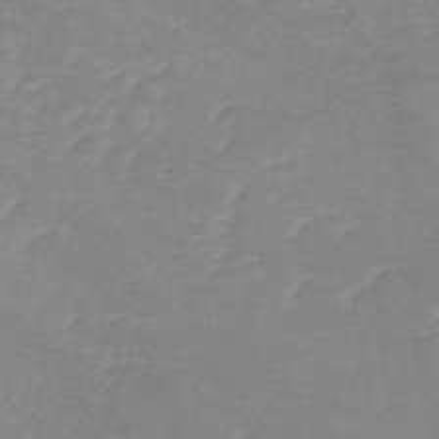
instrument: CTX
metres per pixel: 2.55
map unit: eHb
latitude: -36.1794
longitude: 73.2187
